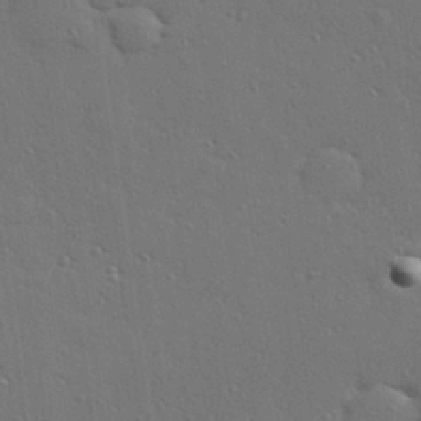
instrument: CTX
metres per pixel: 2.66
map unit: Hve
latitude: 27.2537
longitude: -90.7246
